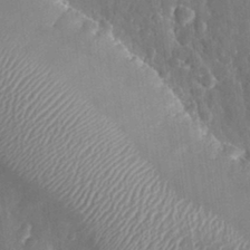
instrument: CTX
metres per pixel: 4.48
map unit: eHh
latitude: 31.7828
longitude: -59.7261
